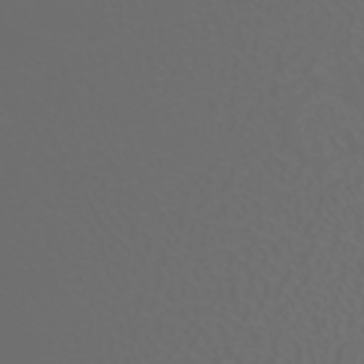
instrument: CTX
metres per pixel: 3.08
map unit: Nhu
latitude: -41.0675
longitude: -86.2900
